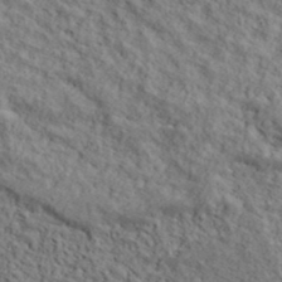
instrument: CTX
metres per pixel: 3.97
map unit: lHvf
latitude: 39.1214
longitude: -87.7072
